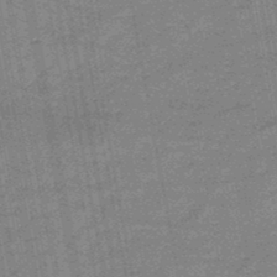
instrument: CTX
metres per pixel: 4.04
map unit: HNb
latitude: -47.1242
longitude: -36.3279
